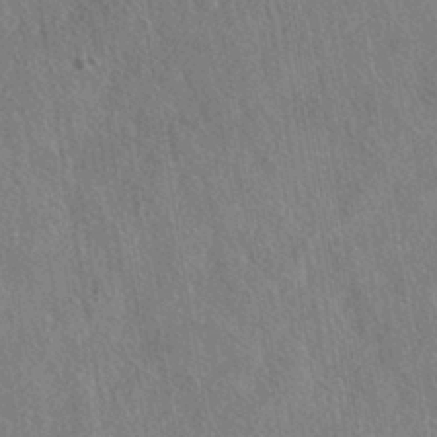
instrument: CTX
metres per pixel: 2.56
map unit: HNhu
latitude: -41.5966
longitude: 98.5574
